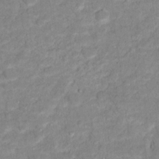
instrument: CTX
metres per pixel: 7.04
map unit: Hto
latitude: 16.5546
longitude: -38.6490
